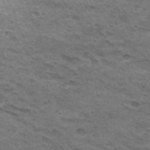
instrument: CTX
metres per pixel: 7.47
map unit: Hto
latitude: 32.1956
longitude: -47.4049
